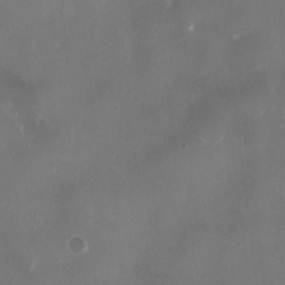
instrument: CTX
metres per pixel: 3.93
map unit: HNhu
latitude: 0.9891
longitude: -4.6490
